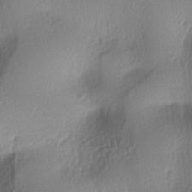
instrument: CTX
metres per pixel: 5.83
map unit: lAa
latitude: -5.7477
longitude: -123.7639
